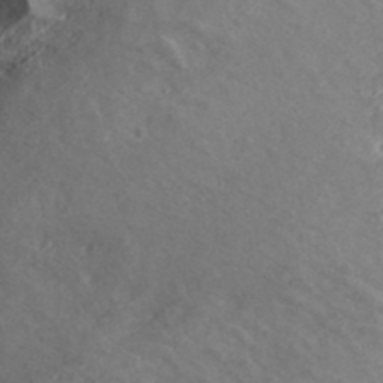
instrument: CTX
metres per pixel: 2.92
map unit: ANa
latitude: 41.1214
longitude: 14.7841
